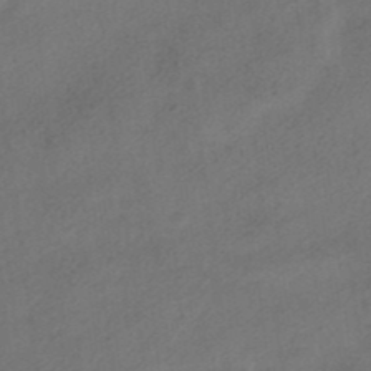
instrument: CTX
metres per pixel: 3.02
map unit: HNhu
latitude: -39.9367
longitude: 104.0661
